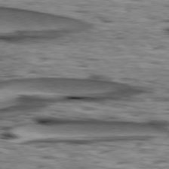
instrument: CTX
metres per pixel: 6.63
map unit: lApd
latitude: 77.0458
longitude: -58.3089
